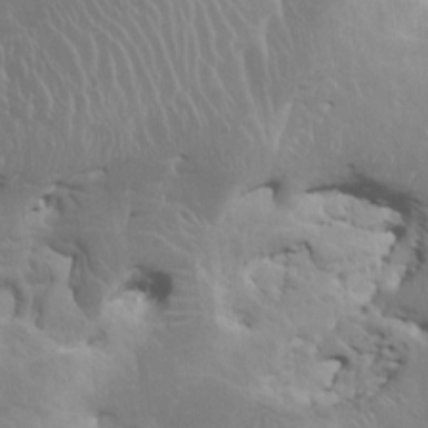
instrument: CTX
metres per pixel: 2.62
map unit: HNhu
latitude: 4.3467
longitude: 4.3117
